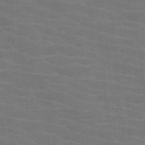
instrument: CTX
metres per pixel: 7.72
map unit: HNb
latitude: -46.5384
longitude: -46.0444
